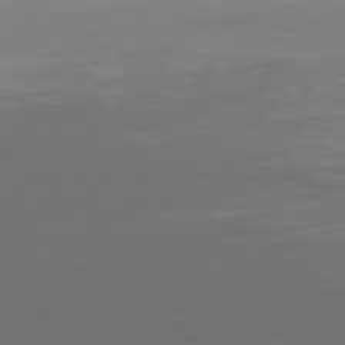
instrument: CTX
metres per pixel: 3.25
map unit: Hpe
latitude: 78.0633
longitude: -138.6868
